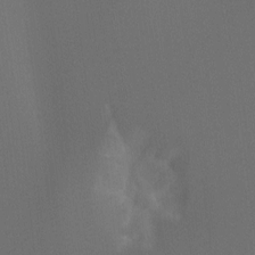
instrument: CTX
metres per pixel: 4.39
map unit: Hto
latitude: -7.8800
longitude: -51.0458
